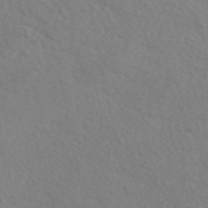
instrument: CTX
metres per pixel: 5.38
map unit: eAb
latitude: 50.4601
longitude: 117.5399
